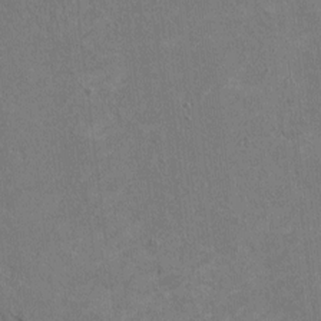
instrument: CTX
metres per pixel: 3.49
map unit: HNhu
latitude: 3.7638
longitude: -3.8583
